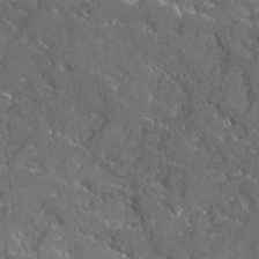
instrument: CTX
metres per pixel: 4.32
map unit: Ave
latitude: 16.6113
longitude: -130.0444
